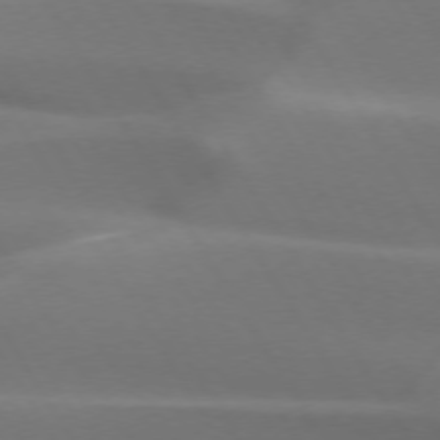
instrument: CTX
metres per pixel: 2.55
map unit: lApd
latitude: 73.0648
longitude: -50.3845
